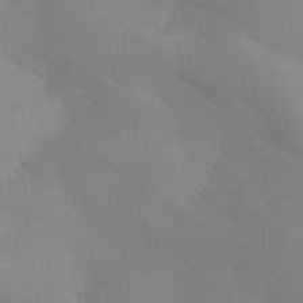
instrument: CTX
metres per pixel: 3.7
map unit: Ave
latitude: 0.4034
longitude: -114.3845
